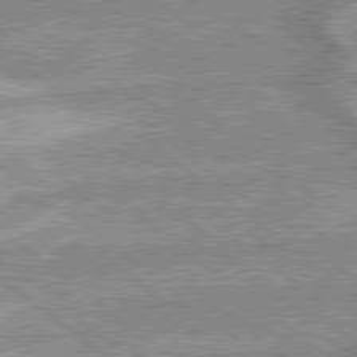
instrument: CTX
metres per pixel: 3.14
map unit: lApd
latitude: 79.2348
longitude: -168.1767
